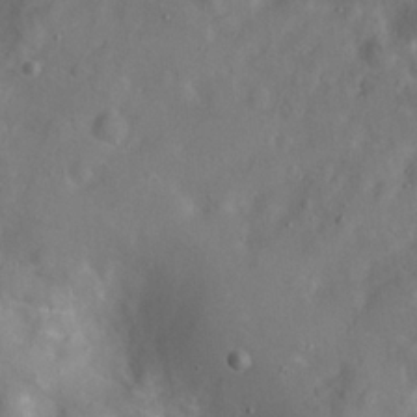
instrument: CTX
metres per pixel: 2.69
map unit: Hto
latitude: 18.5356
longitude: -53.8772
